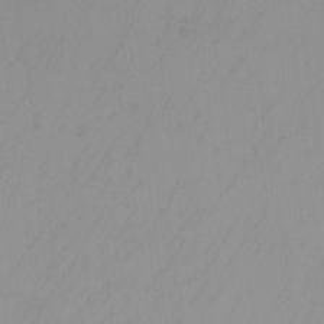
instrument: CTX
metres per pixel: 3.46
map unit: Nhu
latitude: -7.2754
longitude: -90.0444
